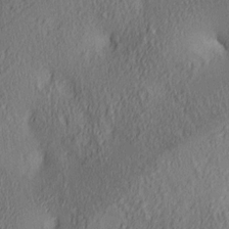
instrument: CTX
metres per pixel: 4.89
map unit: lAa
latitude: 4.4034
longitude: -116.4223
